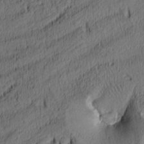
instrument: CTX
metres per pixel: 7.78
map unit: lAa
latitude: 4.4223
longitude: -114.9513
